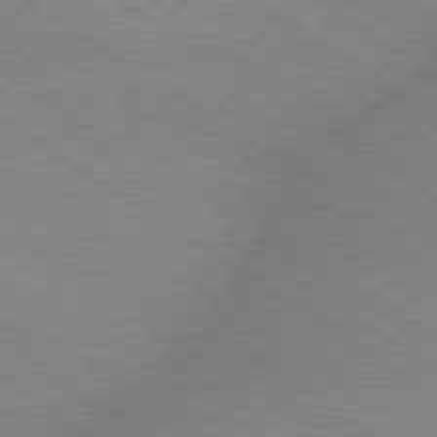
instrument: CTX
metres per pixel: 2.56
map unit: lApd
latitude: 79.4238
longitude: -152.1578
